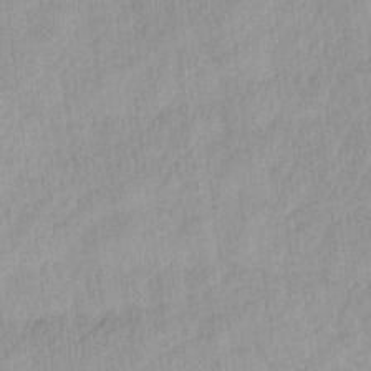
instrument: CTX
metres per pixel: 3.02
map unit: Ave
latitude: 12.5735
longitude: -106.5357
